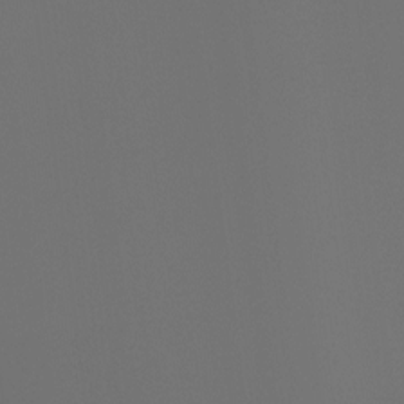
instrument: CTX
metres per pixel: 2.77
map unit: Ht
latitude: -4.2550
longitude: -60.9702
